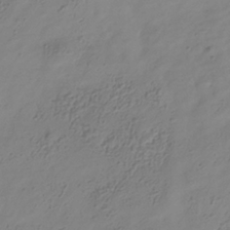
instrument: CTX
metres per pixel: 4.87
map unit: Hve
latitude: -34.9164
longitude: 89.0675
